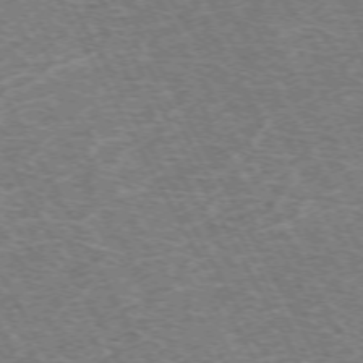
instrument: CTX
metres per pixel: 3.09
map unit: Hpe
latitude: -72.3306
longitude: 11.9178
